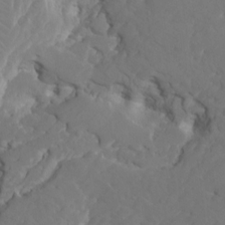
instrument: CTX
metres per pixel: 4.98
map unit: HNhu
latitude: 6.8758
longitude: -6.3467
